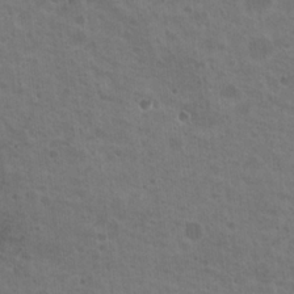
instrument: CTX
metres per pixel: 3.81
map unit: Nhu
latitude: 18.9702
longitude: -30.0444
